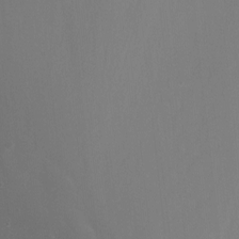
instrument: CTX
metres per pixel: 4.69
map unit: Ht
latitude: -12.9164
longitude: -43.7450
